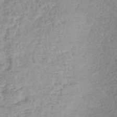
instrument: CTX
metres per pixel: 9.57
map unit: lHb
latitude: -44.0850
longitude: 68.5951
